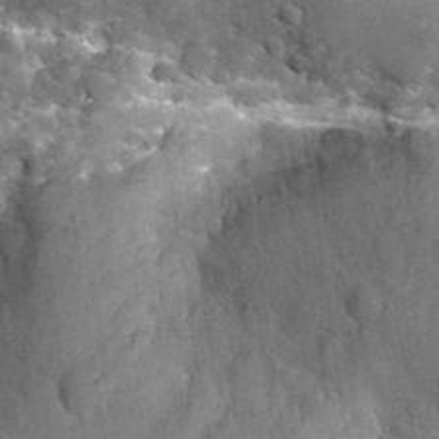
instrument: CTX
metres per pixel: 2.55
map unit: Nhu
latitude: 32.4978
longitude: -52.3467
